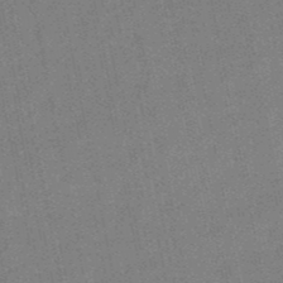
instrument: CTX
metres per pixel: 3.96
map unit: lHb
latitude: -48.5007
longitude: 79.1809
